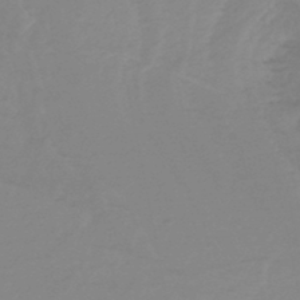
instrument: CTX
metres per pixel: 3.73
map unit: lHb
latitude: -45.0298
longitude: 55.9367
